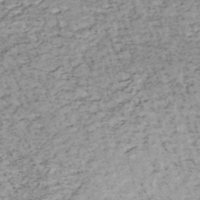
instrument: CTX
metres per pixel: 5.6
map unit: HNhu
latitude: -48.0661
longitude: 100.4062
